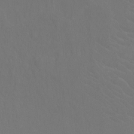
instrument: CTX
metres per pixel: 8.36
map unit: Hto
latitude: -10.7652
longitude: -38.2522
